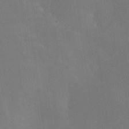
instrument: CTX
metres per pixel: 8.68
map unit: Nhe
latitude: -26.4629
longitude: -110.3090
